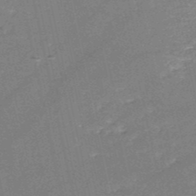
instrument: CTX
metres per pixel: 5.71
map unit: HNb
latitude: -51.3132
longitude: -41.0269
